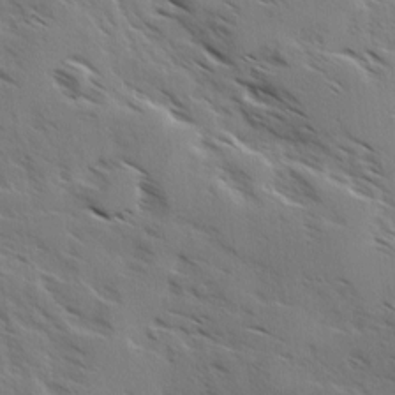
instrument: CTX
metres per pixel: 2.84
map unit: Ave
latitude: -0.0850
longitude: -111.0648
